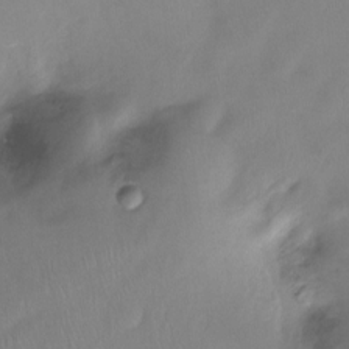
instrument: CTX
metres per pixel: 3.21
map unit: Ht
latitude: -15.5777
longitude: -45.1214
